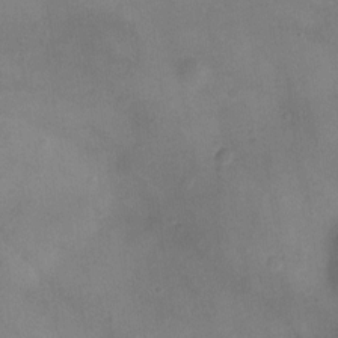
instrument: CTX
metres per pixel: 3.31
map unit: Ht
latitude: -3.8800
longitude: -19.6505
